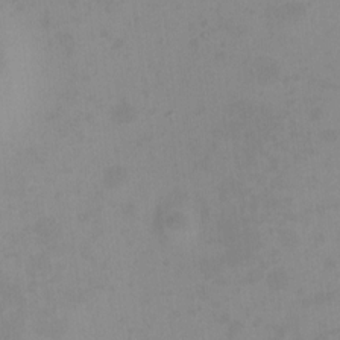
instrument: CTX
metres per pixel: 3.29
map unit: HNhu
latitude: 5.2726
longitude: 8.9542
